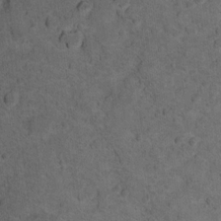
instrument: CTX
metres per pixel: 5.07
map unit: Ht
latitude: 11.8206
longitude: -32.6679
